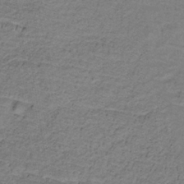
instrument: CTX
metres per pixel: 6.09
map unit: lHb
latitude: -32.4818
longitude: 65.6155
